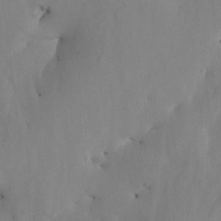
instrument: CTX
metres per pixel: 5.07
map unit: HNhu
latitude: 3.7638
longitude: -6.6113
